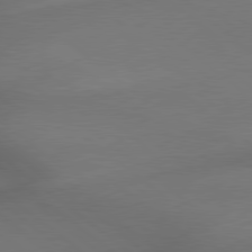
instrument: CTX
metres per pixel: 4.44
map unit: lApd
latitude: 79.3293
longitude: -172.4601
